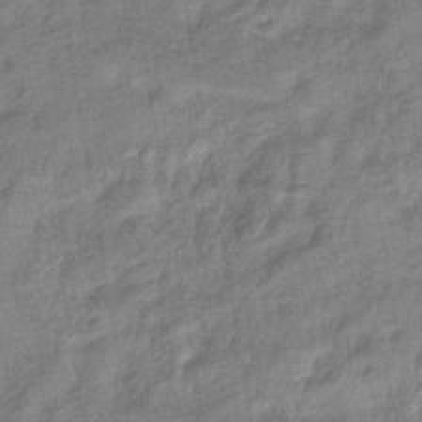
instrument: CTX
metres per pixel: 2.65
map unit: eHb
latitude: -39.4266
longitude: 80.3307
